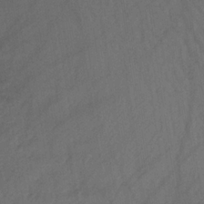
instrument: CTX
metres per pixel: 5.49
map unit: HNb
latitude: -32.1795
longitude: 63.2754
